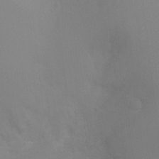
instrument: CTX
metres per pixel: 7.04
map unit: Ht
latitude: -8.2361
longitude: -34.2144
